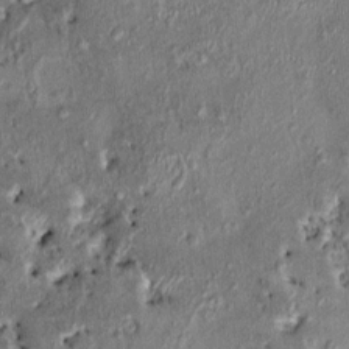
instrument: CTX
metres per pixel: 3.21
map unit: HNhu
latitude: 6.6490
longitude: 0.2929
